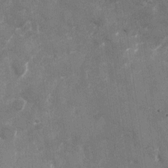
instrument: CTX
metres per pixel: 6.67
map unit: Nhu
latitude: -28.5385
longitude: -75.1592
